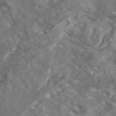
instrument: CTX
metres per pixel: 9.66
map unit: ANa
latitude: 41.6694
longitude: 14.8030
